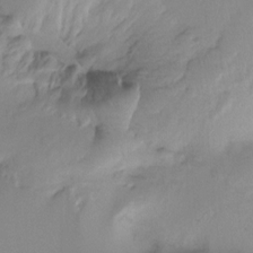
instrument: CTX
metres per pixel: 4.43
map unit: Ht
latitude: -16.6141
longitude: -46.0255
